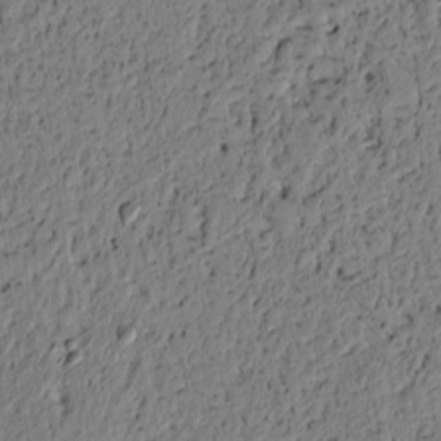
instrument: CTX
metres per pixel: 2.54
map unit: lAvf
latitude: 5.3104
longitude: 164.3307
